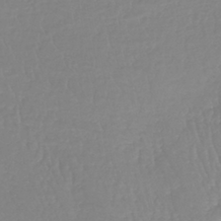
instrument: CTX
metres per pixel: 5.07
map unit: lHb
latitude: -40.5574
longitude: 67.4832
